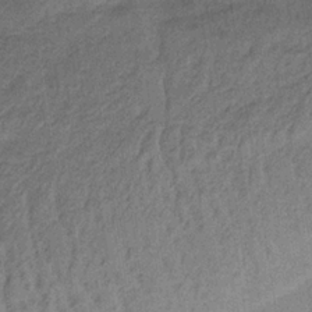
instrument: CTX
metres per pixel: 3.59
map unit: HNb
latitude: -33.4833
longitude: 62.7652
